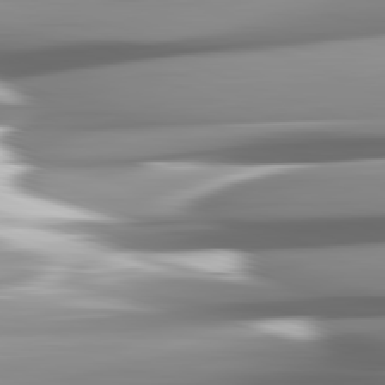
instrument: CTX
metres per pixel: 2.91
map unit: lApd
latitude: 82.5167
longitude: -143.1403
